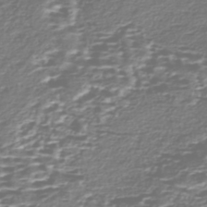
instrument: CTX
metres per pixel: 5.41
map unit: Nhe
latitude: -47.0108
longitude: -171.8394
